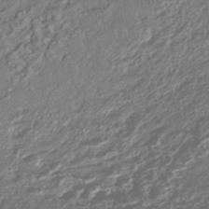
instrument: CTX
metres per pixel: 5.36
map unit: HNhu
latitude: -42.2550
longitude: 107.9556
